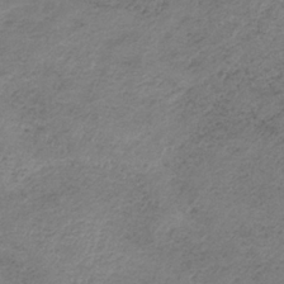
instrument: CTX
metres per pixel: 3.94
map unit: HNb
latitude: -32.5385
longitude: 62.9730
